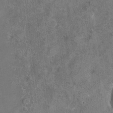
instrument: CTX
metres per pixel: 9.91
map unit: Nhu
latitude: -17.5211
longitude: -56.4223
